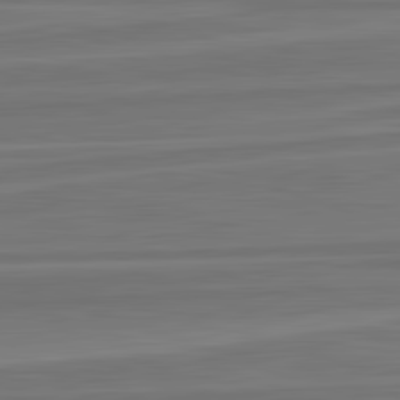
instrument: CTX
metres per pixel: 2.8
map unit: lApd
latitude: 82.8757
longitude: 169.2942
